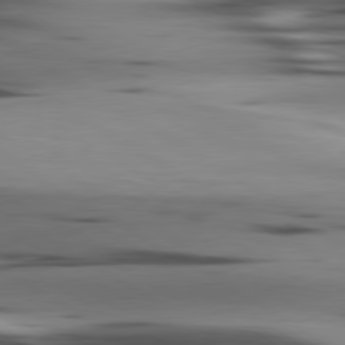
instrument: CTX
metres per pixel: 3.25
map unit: lApd
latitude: 80.3845
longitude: -121.8395
